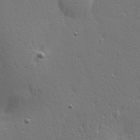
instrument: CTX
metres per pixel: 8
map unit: Hve
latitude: 24.8002
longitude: -97.3293
